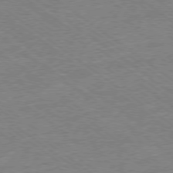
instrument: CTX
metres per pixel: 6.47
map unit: Ap
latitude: -78.9163
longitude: -49.1781
